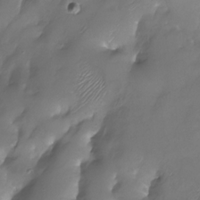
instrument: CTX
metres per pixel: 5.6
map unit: Nhu
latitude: -27.9745
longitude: -59.5182
